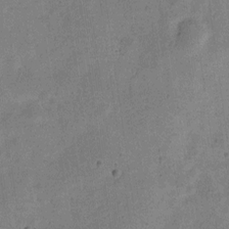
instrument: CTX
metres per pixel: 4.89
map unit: Nve
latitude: -24.4818
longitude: 106.7275
